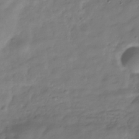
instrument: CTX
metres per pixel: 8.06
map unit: Hve
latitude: -31.4832
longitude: 91.2376
